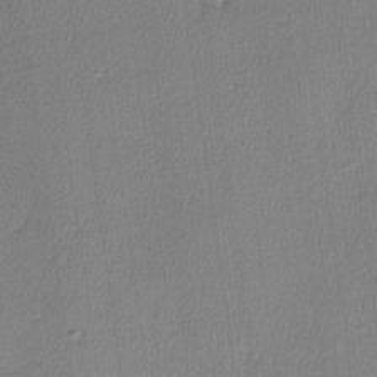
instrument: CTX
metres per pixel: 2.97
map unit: lHvf
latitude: -11.3132
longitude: -99.2536
